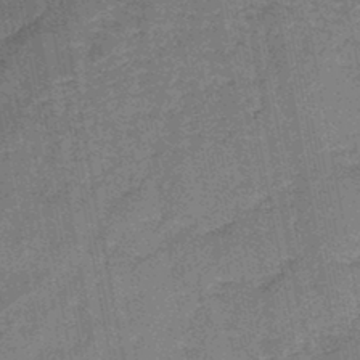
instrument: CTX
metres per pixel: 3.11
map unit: HNb
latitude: -44.9353
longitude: -36.6113
